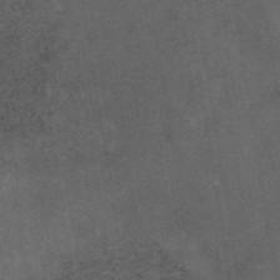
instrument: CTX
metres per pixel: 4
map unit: eAb
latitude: 45.6316
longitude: 123.9178
